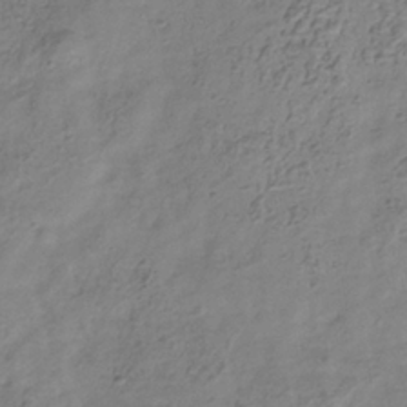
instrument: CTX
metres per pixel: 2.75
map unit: Hve
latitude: -34.0094
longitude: 89.2943
